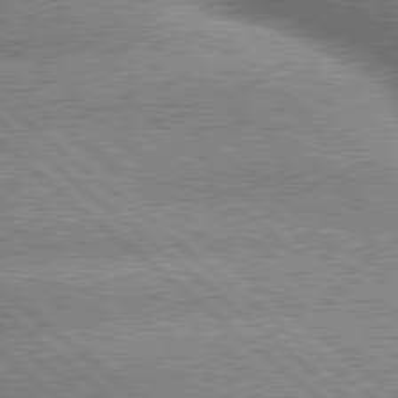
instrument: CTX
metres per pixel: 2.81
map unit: lApd
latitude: 79.8206
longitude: -148.4601
